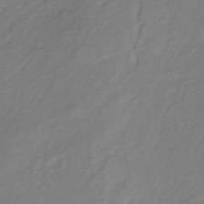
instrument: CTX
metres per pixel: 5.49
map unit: lHb
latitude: -34.8786
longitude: 70.6141
